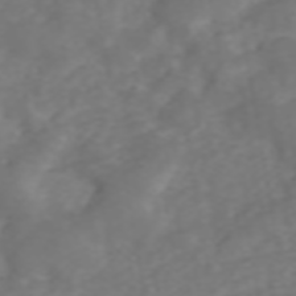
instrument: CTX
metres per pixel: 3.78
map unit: ANa
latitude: 44.9325
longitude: 22.2551
